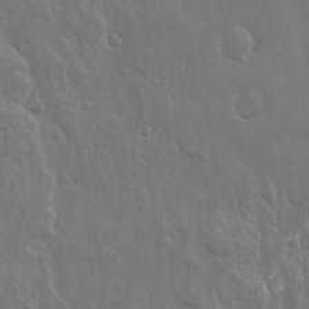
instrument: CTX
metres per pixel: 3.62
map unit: lHvf
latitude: 18.4790
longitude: -116.7813
